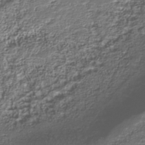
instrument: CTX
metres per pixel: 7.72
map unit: Nhu
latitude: -39.7667
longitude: -85.7828
